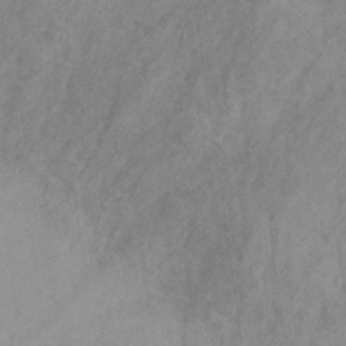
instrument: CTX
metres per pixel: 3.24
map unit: HNb
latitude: -31.1242
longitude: 63.4832
